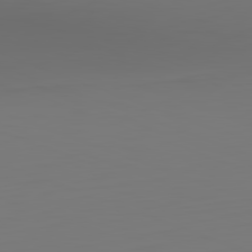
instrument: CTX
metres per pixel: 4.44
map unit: Hpe
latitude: -82.5763
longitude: 8.1039
